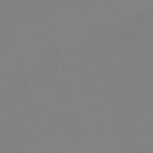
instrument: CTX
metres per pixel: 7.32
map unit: eHh
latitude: -63.3887
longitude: 49.2376
